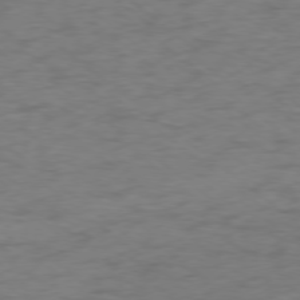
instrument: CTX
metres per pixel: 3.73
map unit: Ap
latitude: -77.6911
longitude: -76.0444
